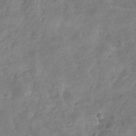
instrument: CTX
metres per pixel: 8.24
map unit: Nhu
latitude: -28.1228
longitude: -71.1403
